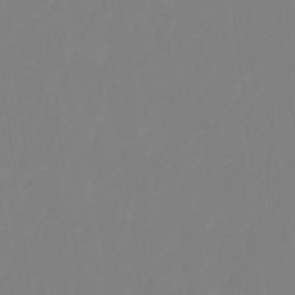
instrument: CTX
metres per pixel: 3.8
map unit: Htu
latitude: -14.0661
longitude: -50.0444
